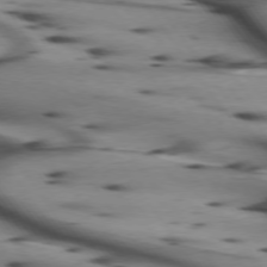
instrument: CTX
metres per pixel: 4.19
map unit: lApd
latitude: 74.9703
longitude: -64.6113
